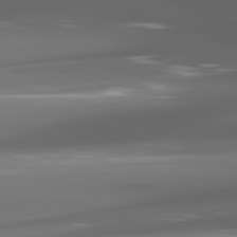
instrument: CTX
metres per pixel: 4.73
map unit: lApd
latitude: 81.2915
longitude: -146.0444
